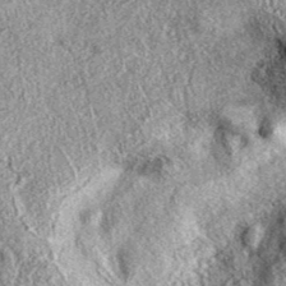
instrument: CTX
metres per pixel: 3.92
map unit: eAb
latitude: 38.7813
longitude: 107.7855
